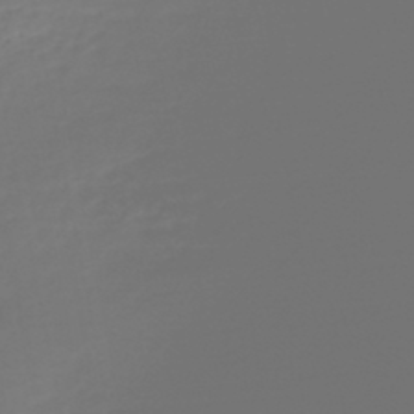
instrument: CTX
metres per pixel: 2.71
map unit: HNb
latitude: -45.6155
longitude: 55.0864
